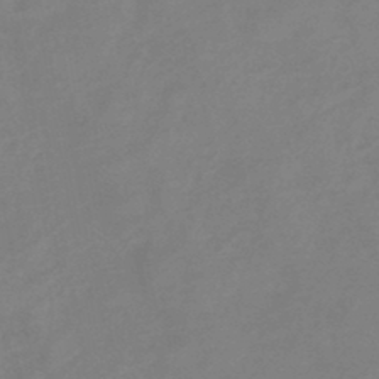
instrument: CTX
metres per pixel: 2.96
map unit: eHb
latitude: -45.4265
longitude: 84.0283
